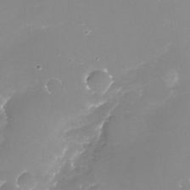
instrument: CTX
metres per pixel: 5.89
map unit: Nhu
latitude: -17.8612
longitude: -58.1767
